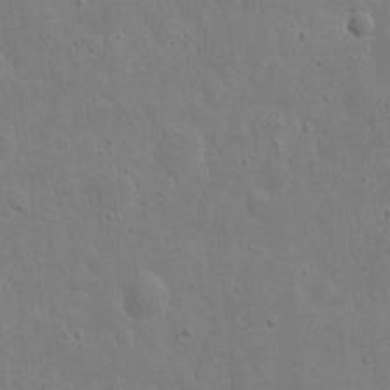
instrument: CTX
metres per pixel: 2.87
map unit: eHh
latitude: 9.6505
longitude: -72.6302
